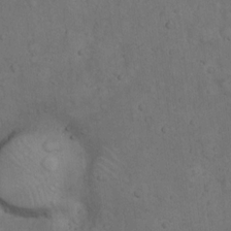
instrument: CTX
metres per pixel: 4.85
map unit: Hto
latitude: 13.8206
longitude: -56.0633
